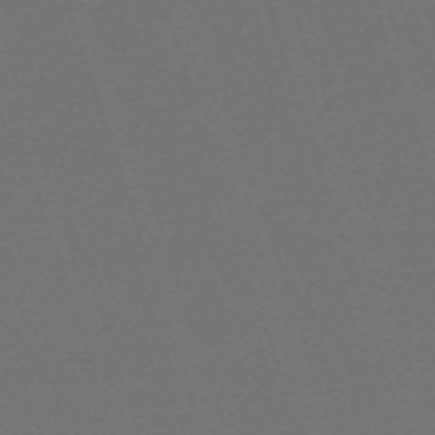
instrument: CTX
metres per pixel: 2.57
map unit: eHh
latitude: -63.7288
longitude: 52.1416
